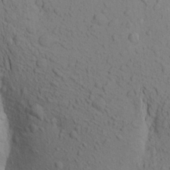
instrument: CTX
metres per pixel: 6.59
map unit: Aa
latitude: 19.3481
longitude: -149.2537
